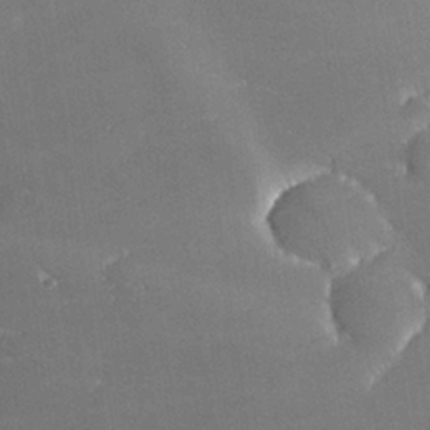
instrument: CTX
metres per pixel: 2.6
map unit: lHvf
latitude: 25.3670
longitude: 140.9731
